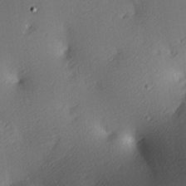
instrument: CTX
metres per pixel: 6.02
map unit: lAa
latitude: 4.1011
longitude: -116.5357
